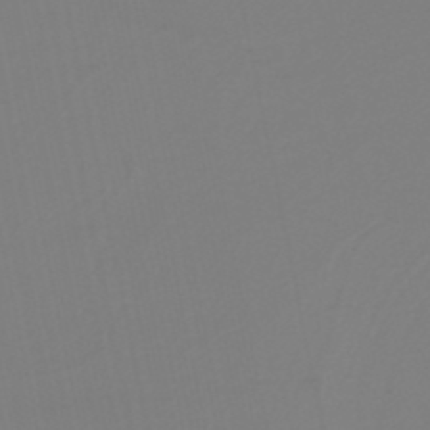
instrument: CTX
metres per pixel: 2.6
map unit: lHb
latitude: -38.0850
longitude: 55.8423
